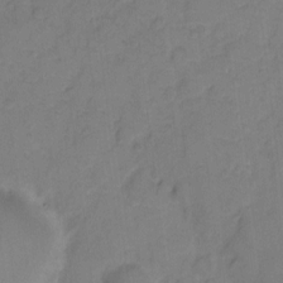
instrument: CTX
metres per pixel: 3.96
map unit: eHh
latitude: 7.8016
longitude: -63.8773
